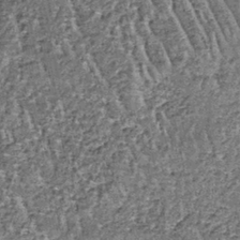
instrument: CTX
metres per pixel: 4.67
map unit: lHb
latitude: -38.7463
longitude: 65.1242
